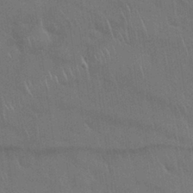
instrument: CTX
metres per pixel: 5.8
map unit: Nhu
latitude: 28.2333
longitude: -62.6869
